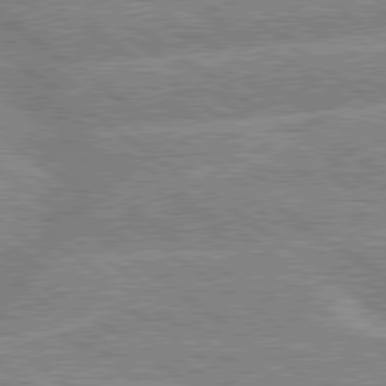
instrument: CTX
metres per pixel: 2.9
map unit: lApd
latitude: 79.4805
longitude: -156.8757
